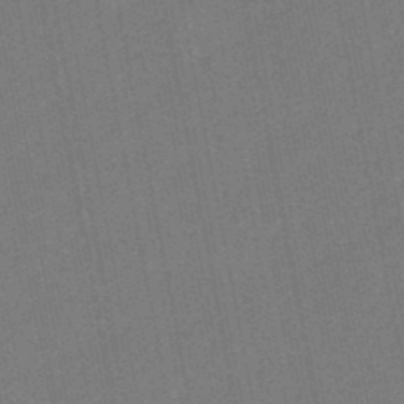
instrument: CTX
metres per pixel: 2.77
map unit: eHb
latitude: -46.3495
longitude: 85.7288
